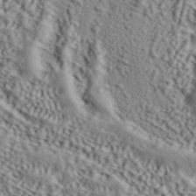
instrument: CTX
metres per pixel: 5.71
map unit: ANa
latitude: 42.0444
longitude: 52.6329
